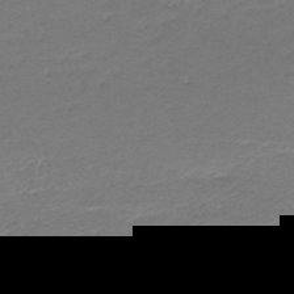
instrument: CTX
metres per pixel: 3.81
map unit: HNb
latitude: -48.6897
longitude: -41.6882
